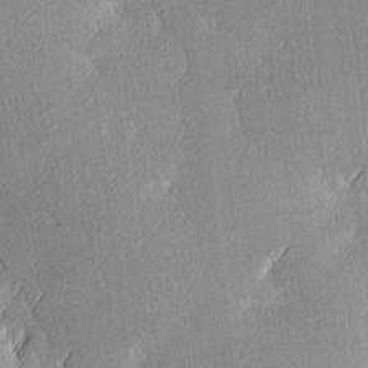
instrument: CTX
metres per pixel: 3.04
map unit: Ave
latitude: 3.3104
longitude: -113.4237
